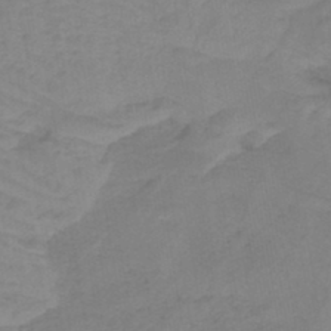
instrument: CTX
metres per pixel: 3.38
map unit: lHb
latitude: -41.6722
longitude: 64.1795
